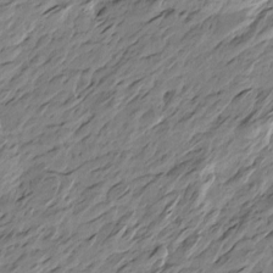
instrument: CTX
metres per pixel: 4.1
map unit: Htu
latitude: -4.9163
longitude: -178.2712
